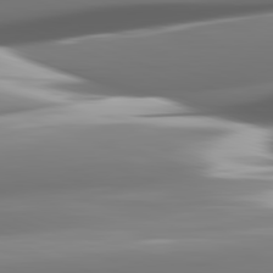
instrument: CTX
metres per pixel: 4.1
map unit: lApd
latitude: 82.2333
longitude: -148.6868
